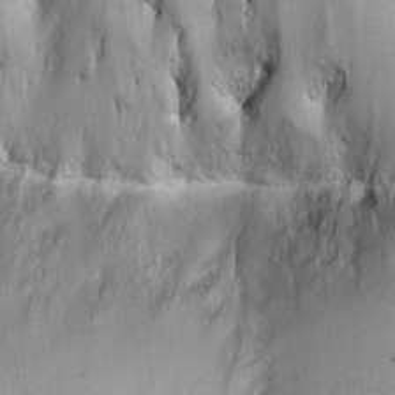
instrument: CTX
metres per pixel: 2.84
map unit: Hto
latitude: 11.3482
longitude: -58.5357
